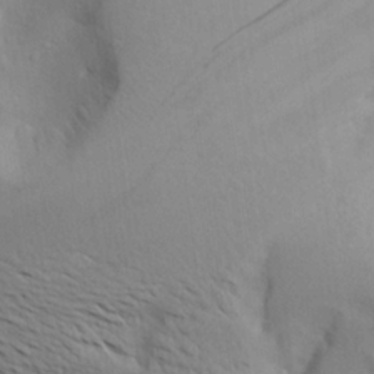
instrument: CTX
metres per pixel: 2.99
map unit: Aa
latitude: 22.7624
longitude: -146.4790
